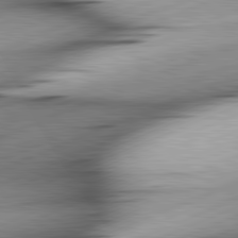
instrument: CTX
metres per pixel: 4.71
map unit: lApd
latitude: 81.7827
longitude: -166.2711
